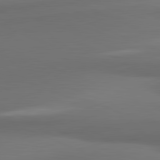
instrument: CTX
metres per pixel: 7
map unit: lApd
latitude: 81.7261
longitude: 171.0487
